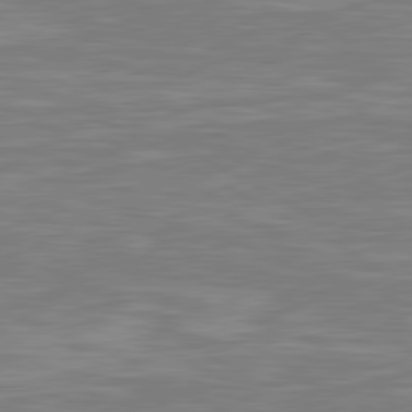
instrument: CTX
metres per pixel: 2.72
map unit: lApd
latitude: 80.7813
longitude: -173.1403
